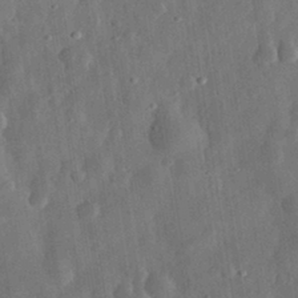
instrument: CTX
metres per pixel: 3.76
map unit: eHh
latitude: 31.3482
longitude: -75.1025
